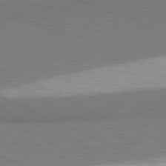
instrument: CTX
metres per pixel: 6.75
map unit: lApd
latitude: 81.7072
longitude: 162.4818
